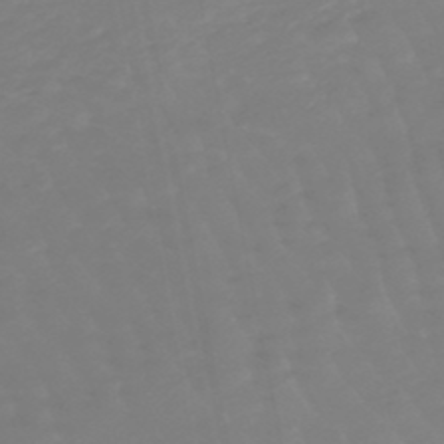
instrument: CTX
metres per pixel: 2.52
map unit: lHb
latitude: -49.1620
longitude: 82.6140
